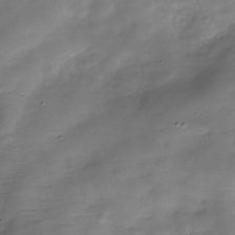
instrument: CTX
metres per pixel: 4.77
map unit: Hve
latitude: -30.0472
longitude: 91.4266
